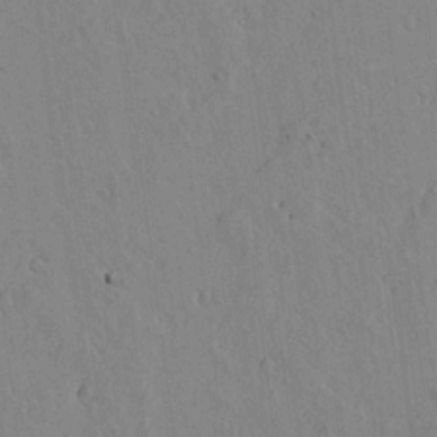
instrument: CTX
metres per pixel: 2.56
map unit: lAvf
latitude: 15.2159
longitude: -125.3859
